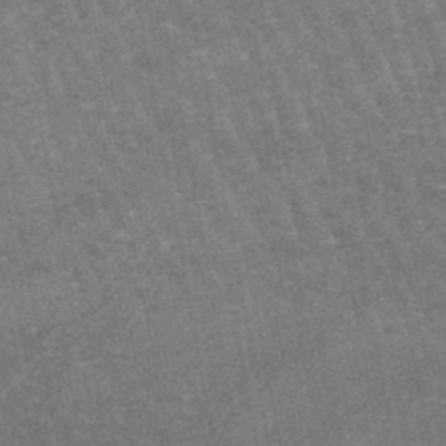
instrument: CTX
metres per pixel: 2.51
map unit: lHb
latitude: -47.1242
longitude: 76.6518
